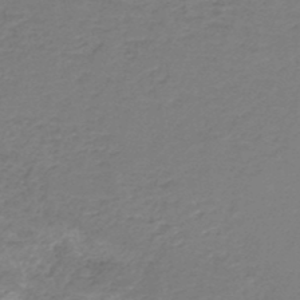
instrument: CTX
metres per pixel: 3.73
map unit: HNhu
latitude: -48.4440
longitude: 28.4251
